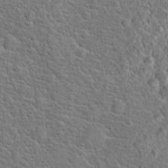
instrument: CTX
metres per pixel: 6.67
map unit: Hto
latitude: 18.6679
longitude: -43.1403
